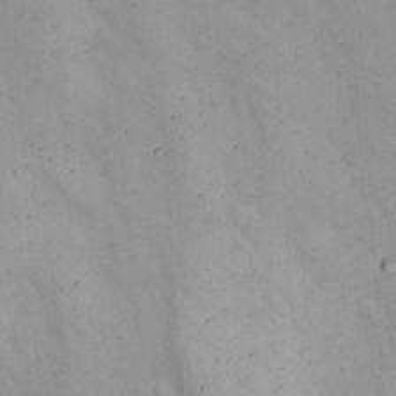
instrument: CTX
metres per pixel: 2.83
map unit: Nhu
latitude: 22.4034
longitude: -66.4979
